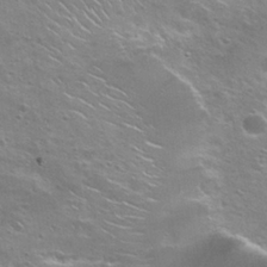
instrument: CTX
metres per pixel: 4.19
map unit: Nhu
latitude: 26.3089
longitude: -50.3089
